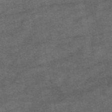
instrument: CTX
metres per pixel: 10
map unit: eAb
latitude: 47.3860
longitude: 103.9556
